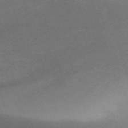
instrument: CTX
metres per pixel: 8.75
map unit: eHh
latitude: -62.5196
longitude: 51.7100
